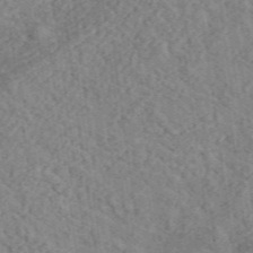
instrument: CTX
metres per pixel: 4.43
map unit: lHvf
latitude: 37.3482
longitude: -91.1592
